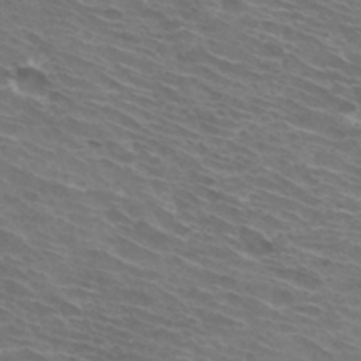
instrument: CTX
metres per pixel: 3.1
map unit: Hto
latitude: 33.4615
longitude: -43.4427
